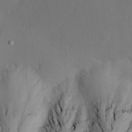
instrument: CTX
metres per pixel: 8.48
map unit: Hve
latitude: 13.7828
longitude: -90.8380
